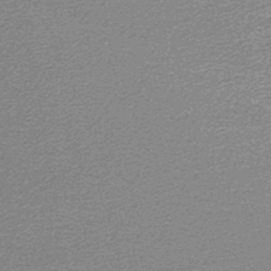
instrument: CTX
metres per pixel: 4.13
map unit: lHb
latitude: -43.7099
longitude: 62.2928
